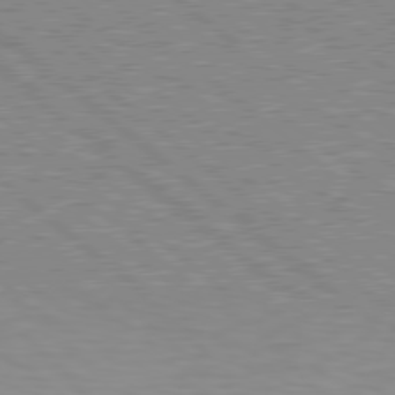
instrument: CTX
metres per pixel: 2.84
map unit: Hpe
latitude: 78.6302
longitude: -168.1578
